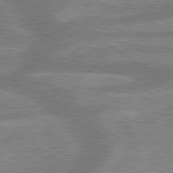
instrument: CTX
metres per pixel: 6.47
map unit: lApd
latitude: 79.8395
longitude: -169.7639
